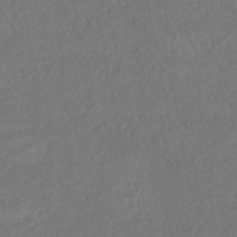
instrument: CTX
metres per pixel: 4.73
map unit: HNhu
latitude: -47.4643
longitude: 97.1431
